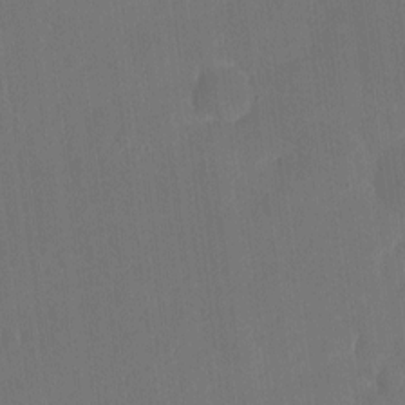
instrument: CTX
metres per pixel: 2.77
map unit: eHh
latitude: 4.5924
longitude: -67.8205
